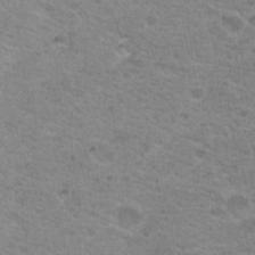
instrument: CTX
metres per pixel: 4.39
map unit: Nhu
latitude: 18.6112
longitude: -31.2915
